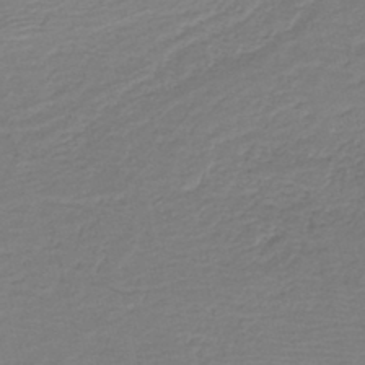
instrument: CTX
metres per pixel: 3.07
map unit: HNb
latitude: -42.1038
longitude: 50.4818
